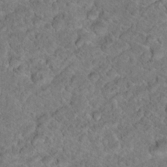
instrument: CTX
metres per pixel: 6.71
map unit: Hto
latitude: 17.5182
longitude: -37.3482
